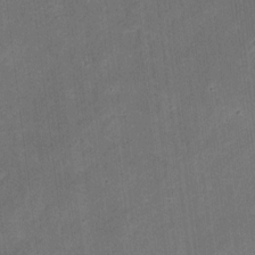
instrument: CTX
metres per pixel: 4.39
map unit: eHh
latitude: 8.6302
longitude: -73.2537
